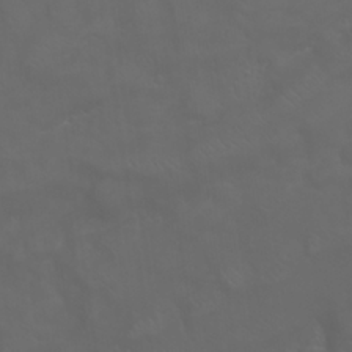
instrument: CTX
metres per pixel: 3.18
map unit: Nhu
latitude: 23.8772
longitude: -61.2537
